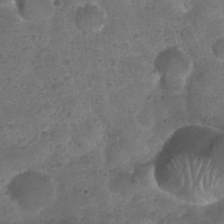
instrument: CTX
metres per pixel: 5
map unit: Nhu
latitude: 25.6504
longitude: -51.9906
